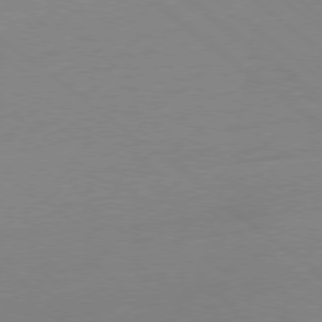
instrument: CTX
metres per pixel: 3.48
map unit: Ap
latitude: -78.9730
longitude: -99.3481
